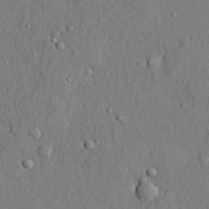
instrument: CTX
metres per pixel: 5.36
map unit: lHvf
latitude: 21.8017
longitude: 143.6721
